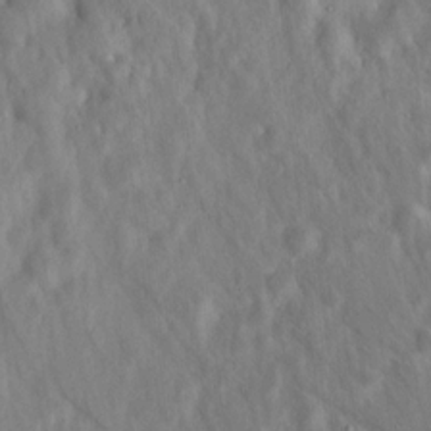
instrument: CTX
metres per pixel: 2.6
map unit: HNhu
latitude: 6.1011
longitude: 13.2376
